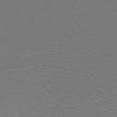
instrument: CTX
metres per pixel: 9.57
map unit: HNb
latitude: -47.5966
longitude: -43.5749
